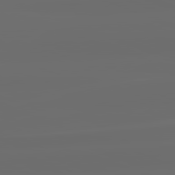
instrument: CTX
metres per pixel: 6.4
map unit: lApd
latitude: 82.3467
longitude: -165.7261
